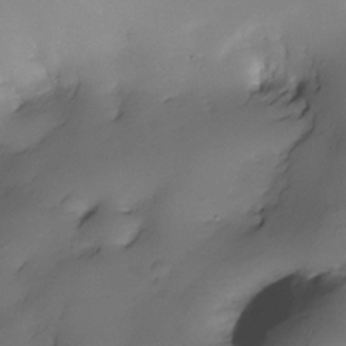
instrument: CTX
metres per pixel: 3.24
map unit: Nhe
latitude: -30.7085
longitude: -139.5182
